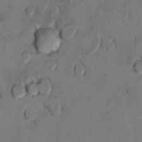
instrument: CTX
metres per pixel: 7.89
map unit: Ht
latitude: 10.6113
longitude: -32.1956
